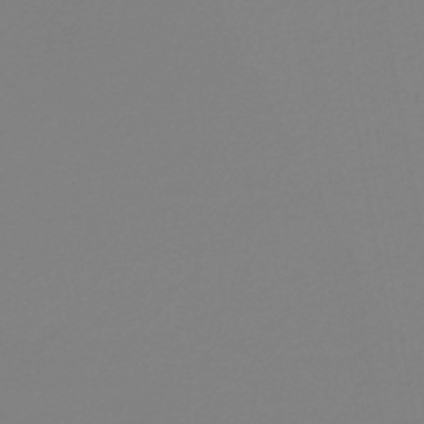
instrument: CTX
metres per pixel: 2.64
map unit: lHb
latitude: -44.4062
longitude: 75.3699
